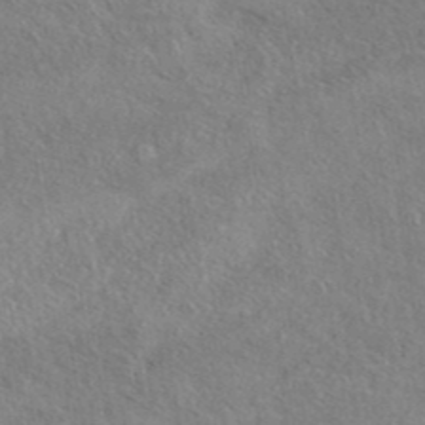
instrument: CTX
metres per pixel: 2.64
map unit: eAb
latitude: 40.0633
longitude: 112.2362
